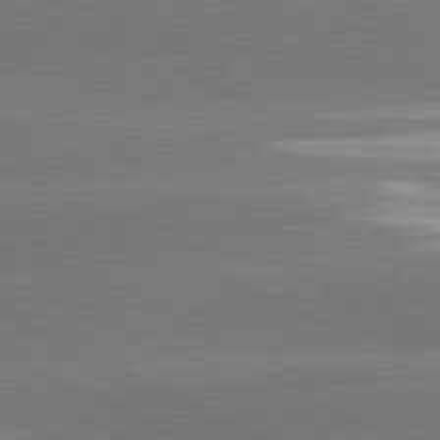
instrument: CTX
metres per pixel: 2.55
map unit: lApd
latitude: 81.4048
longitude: -153.3104
